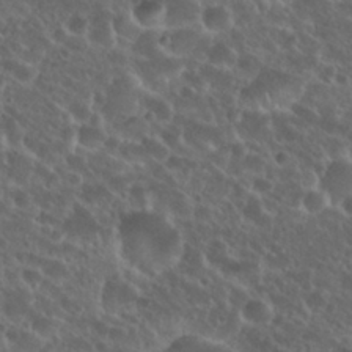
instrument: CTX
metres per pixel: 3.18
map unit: Nhu
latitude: 26.6302
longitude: -50.9891
